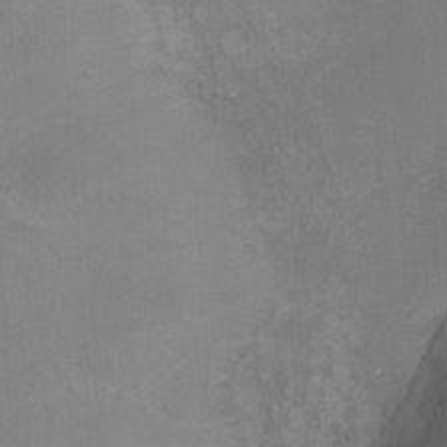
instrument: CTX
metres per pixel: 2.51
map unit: Ht
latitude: -7.1431
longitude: -28.0822
